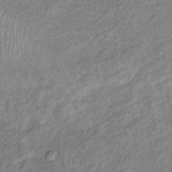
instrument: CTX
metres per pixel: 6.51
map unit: Ht
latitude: 12.7813
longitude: -40.3089
